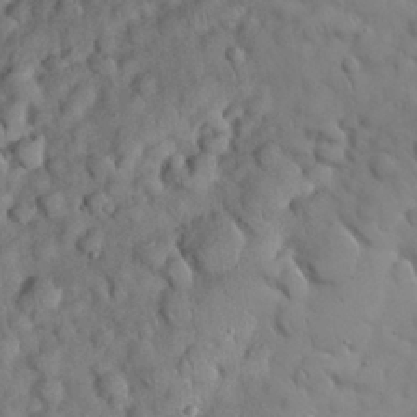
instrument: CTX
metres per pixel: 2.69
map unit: Nhu
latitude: 28.3278
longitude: -69.0459
